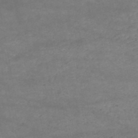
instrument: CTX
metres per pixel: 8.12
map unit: HNb
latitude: -51.4076
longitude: -39.4993
